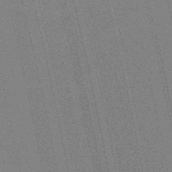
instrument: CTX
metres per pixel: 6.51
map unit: HNb
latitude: -47.6155
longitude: 59.1053
